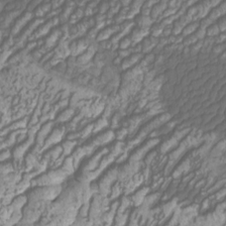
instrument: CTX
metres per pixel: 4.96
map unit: Htu
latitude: -11.0864
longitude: -73.7827
